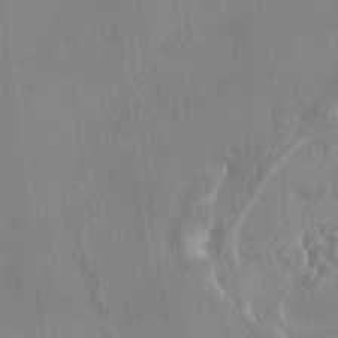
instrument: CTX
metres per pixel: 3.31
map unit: HNhu
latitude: 4.4412
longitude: 7.6910
